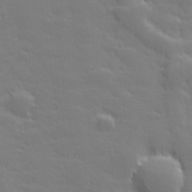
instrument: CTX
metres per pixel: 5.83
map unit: lHvf
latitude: 27.2537
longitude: 143.2376
